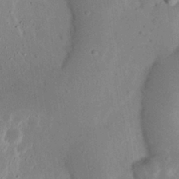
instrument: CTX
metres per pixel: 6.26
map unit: Nhu
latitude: 23.3293
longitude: -70.9514
